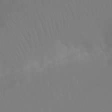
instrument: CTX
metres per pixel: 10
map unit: Ht
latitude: -9.4076
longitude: -45.9339
